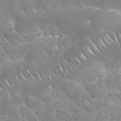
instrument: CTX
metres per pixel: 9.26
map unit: Nhu
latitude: 24.4412
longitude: -60.3656
